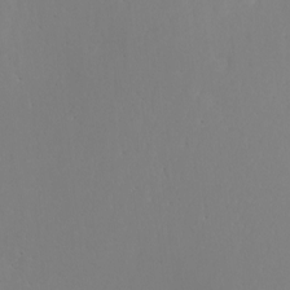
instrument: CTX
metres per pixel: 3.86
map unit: Nhu
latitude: -5.1998
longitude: -91.7450
